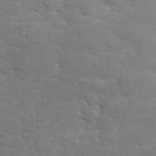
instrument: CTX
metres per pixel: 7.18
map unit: lHvf
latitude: 24.5167
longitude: 141.1053
